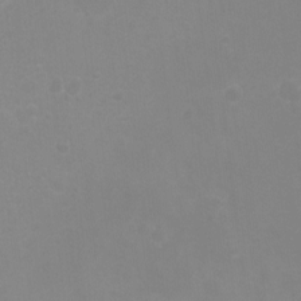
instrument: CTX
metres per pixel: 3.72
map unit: Hto
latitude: -7.2754
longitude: -38.7057
